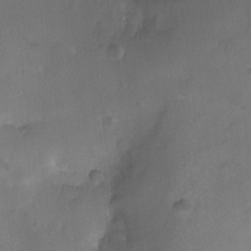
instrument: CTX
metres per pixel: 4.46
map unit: Ht
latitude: -11.5210
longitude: -39.2537
